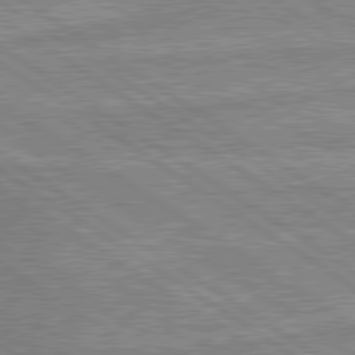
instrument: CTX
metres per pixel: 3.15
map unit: lApd
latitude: 80.1767
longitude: -174.2901
